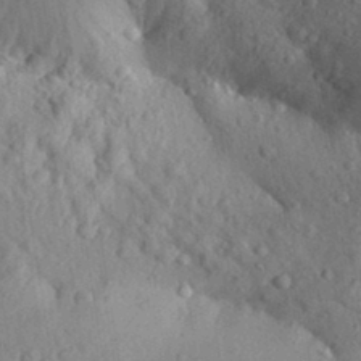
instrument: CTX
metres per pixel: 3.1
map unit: Aa
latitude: 30.7625
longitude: -146.9892
